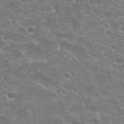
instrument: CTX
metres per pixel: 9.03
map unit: Hto
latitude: 23.2726
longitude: -44.5168
